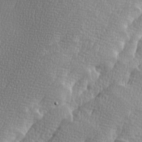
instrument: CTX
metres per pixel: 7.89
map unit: Ave
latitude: 9.8395
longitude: -106.1578
